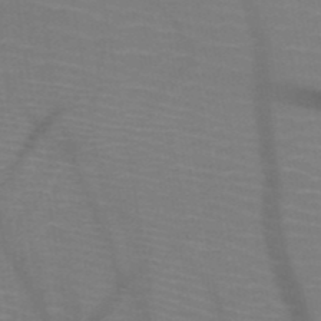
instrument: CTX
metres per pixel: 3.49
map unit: HNb
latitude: -50.0472
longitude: -44.9702
